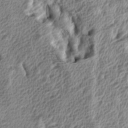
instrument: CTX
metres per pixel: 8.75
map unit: lAa
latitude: -5.1053
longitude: -123.0647
